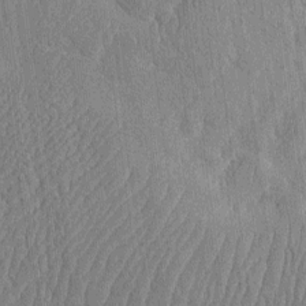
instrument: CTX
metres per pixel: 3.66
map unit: eHh
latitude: -3.6532
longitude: 14.7652
